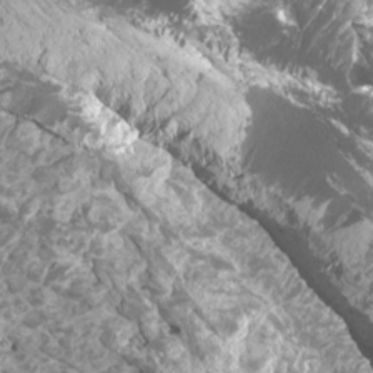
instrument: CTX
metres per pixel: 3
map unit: Htu
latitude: 3.1970
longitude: -20.6869
